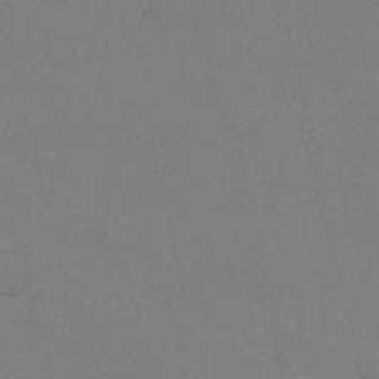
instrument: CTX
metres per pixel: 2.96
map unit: Nve
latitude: -57.1998
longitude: 53.3320
